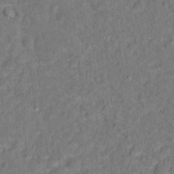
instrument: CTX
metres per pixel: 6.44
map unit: Hto
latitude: 12.4601
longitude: -37.5371
